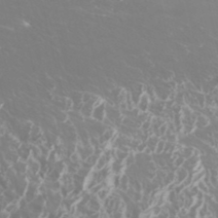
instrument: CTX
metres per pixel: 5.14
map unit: Htu
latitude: -5.6344
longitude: -72.8380
